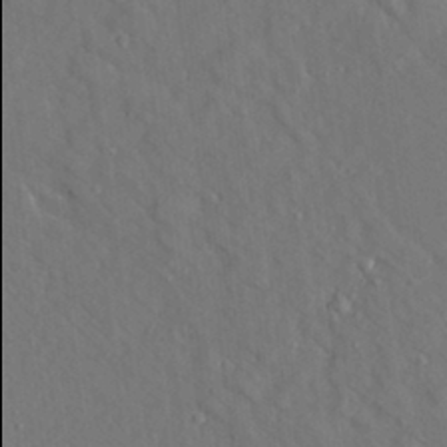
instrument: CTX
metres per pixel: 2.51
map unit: Aa
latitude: 19.5182
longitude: -149.9906
